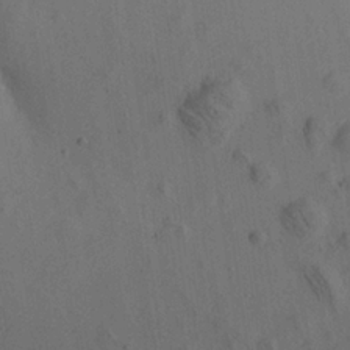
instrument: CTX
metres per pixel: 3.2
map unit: Aa
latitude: 22.3089
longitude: -141.5371
